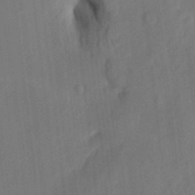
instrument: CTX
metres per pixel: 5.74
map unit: eHh
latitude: 5.2348
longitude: -73.8962
